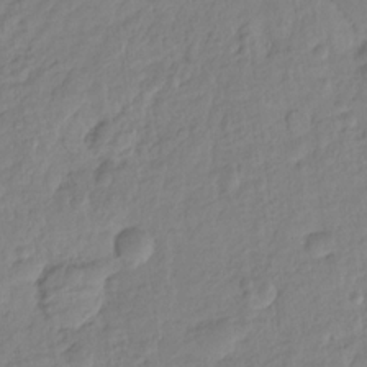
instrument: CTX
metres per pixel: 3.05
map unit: Hto
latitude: -8.0283
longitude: -44.1389
